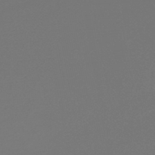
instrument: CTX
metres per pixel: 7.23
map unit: lHb
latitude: -47.5588
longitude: 65.8423
